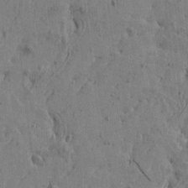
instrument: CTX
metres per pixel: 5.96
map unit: Htu
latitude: -5.8233
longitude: 179.7099
